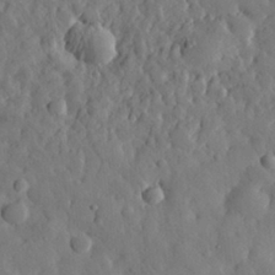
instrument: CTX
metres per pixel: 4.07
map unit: eHh
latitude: 29.6694
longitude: -77.6127
